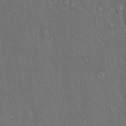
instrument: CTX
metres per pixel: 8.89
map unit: Hto
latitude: 16.5546
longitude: -57.9528
